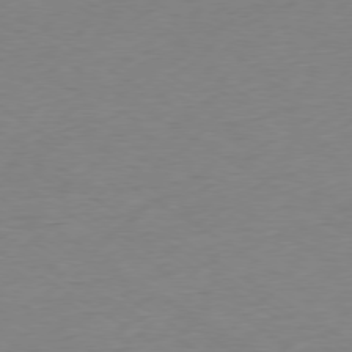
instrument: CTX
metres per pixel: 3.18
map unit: Ap
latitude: -78.3495
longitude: -58.1956
